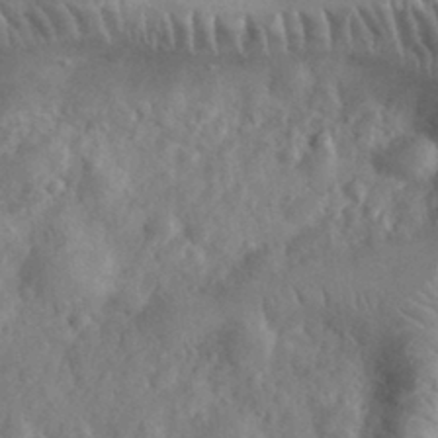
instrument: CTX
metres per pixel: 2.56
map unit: eHh
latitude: 31.0837
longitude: -70.3845
